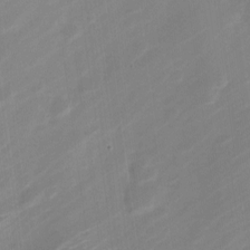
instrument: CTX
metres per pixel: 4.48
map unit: Nve
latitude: -21.0486
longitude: 107.5210
